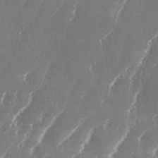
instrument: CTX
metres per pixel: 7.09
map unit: eHh
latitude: 34.4412
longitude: -132.6302
